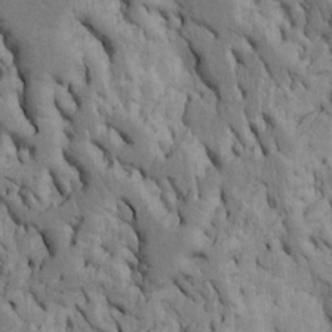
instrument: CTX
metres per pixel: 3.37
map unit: Htu
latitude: -4.7841
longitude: 156.7463
